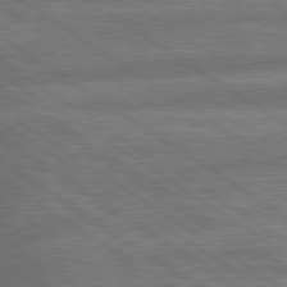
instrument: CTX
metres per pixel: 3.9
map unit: lApd
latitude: 79.9339
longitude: -164.4223
